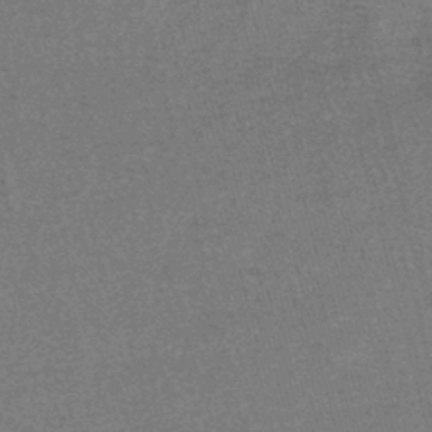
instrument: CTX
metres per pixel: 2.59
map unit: lHb
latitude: -43.7666
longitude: 55.9556
